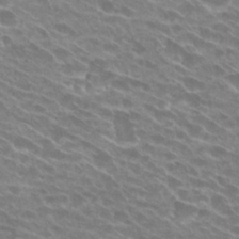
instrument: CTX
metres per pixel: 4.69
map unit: Hto
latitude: 26.1389
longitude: -42.1767
